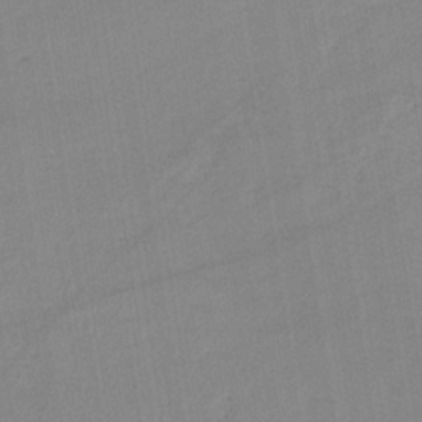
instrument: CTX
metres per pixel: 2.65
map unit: lHb
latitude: -35.3888
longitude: 73.1242
